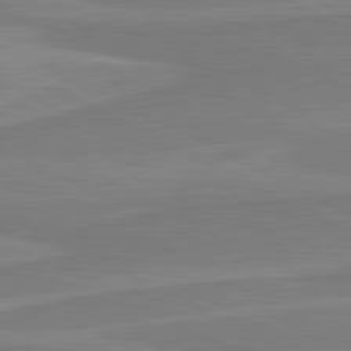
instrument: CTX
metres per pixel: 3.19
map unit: lApd
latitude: 81.2537
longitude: 170.8786
